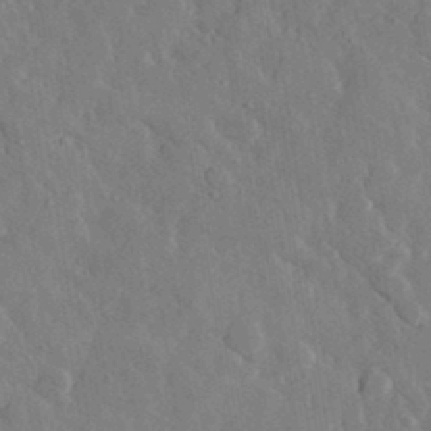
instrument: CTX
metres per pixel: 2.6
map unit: lHvf
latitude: 32.8947
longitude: -86.1578
